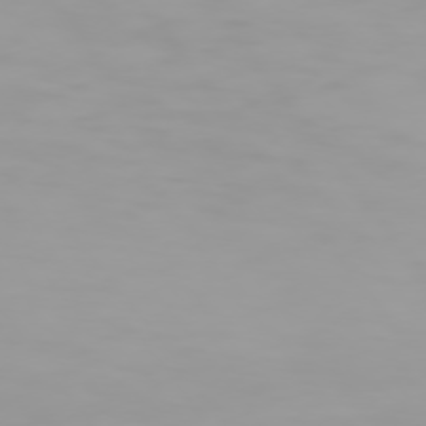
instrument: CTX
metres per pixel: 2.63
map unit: Hpe
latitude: 74.2145
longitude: -129.0080
